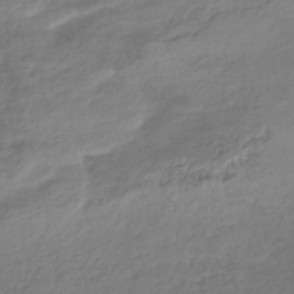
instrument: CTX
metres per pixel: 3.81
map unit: lHb
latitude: -38.9353
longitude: 68.0094
